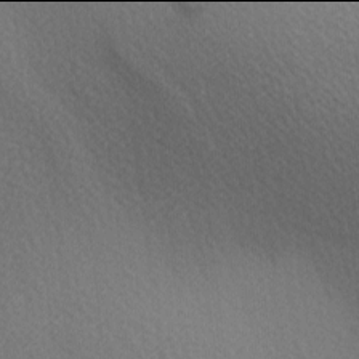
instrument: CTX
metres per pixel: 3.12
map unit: lAa
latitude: -6.0094
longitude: -121.7072
